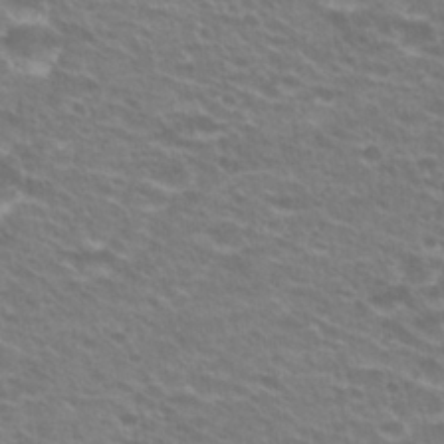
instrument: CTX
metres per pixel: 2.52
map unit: Hto
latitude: 25.9150
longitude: -29.9528
